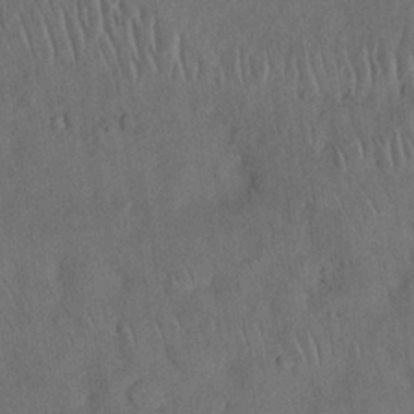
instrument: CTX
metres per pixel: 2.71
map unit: Nhu
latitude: 26.1389
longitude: -71.4237
